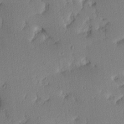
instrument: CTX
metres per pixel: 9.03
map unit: Hve
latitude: 2.7813
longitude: -121.3482
